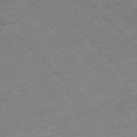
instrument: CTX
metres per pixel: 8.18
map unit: Hpe
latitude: -77.0486
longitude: -16.4601
